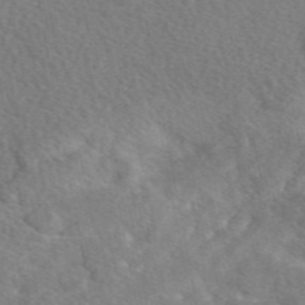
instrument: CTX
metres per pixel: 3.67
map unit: eAb
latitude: 48.5546
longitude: 118.0661
